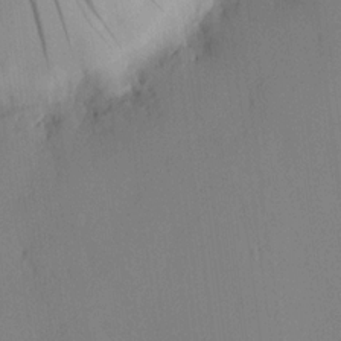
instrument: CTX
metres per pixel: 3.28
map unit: HNhu
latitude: 13.9528
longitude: 13.7289
